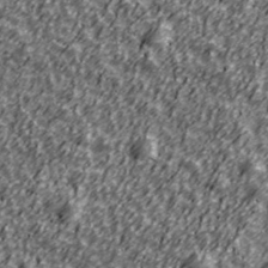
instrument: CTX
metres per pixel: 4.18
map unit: Ave
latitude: 41.7260
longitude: -113.6505
